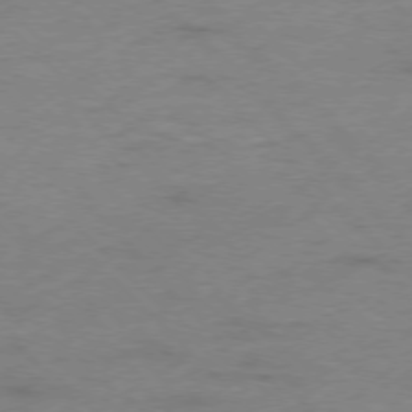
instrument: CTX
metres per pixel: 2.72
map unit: Ap
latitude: -77.3132
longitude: -89.1781
